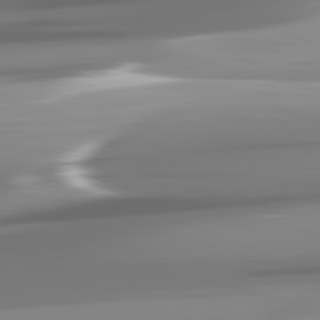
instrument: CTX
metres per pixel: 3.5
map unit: lApd
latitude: 81.8772
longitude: -148.4034
